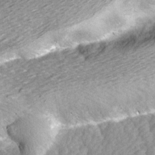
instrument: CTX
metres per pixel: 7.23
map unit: Ave
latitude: 14.5357
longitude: -104.1578
